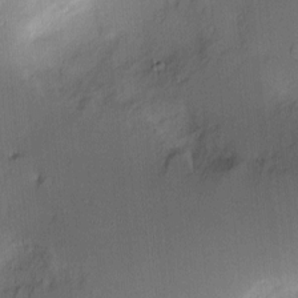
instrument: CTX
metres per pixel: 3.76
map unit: Nve
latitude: -8.4818
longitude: 175.1431
